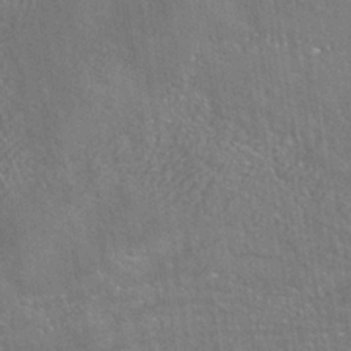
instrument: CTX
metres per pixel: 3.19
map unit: ANa
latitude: -37.0675
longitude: 94.5762
